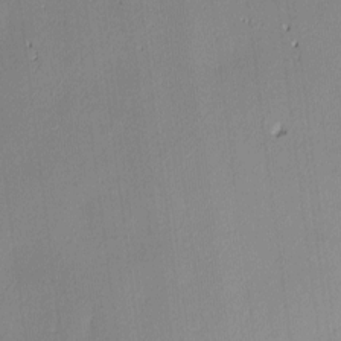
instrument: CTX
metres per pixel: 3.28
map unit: Hve
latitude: -9.6722
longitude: 174.3495
